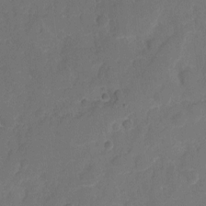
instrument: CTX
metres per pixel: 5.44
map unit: eHh
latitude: 5.5938
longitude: -65.3482
